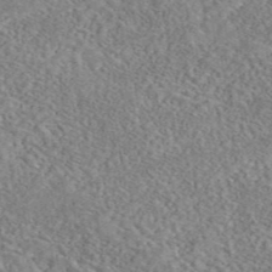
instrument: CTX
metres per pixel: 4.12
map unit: eAb
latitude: 42.4790
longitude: 110.7463
